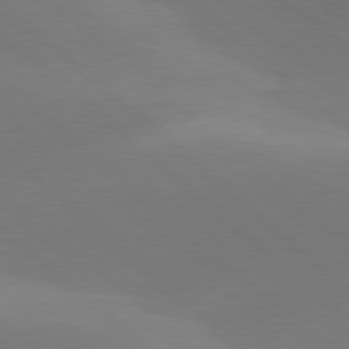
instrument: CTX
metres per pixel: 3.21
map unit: lApd
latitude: 78.0822
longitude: -51.9528
